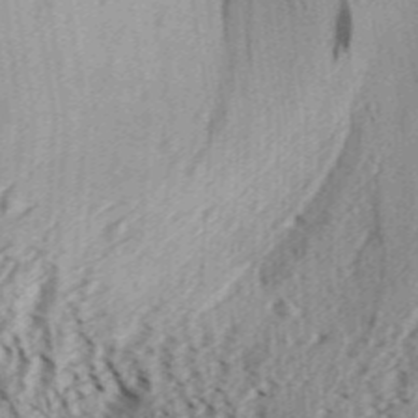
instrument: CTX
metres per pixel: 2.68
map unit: Aa
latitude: 31.3671
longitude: -137.2159
